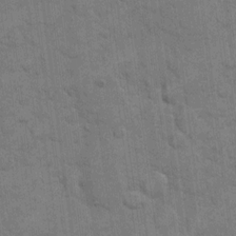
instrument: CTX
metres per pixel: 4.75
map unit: eHh
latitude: 12.6302
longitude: -65.5371
